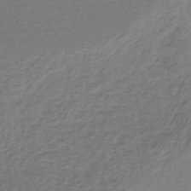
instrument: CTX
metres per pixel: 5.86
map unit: lHb
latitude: -43.1620
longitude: 72.4440
